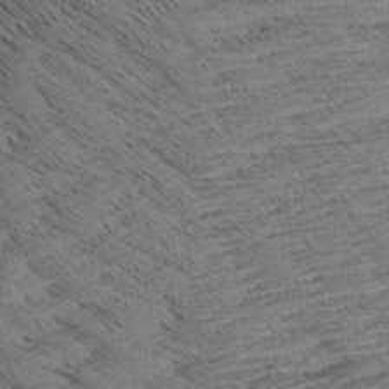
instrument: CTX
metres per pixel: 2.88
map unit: Aa
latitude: 8.4412
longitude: -138.8758
